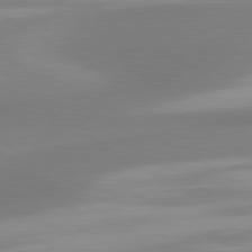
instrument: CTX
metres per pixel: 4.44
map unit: lApd
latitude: 80.5168
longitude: 175.4076
